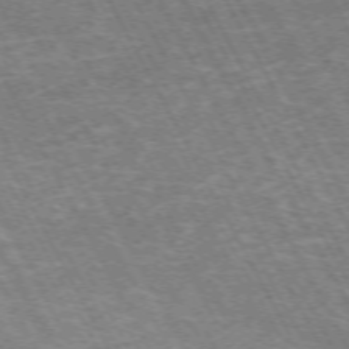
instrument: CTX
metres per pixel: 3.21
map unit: Hpe
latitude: -72.2361
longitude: 11.9367
